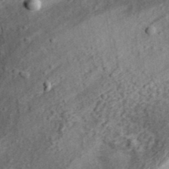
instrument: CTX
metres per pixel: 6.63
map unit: eHh
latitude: 37.2915
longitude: -79.6316
